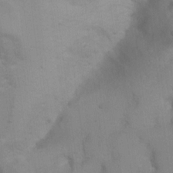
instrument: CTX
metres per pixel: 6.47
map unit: Ht
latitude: 5.2915
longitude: -28.9891
